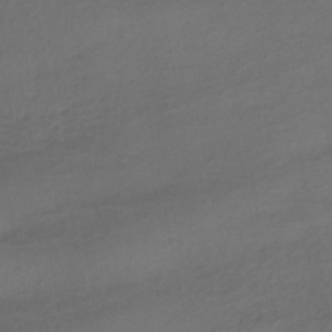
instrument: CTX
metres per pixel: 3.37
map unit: HNhu
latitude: -43.1053
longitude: 97.3888
